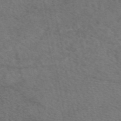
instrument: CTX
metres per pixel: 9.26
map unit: eAb
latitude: 49.9528
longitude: 110.9352
